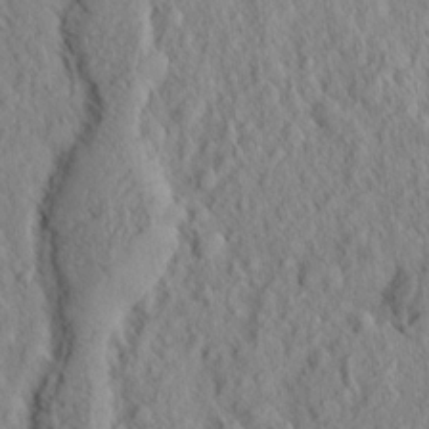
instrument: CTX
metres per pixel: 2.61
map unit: Ht
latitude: 8.1011
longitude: -75.6316
